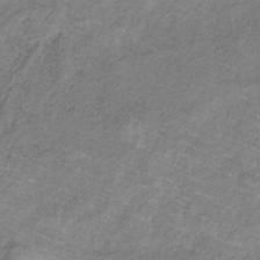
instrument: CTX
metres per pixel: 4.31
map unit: HNb
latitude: -32.5763
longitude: 59.9178
